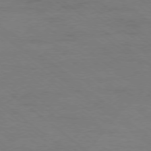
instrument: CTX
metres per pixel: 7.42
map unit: Ap
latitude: -78.5573
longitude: -92.8002
